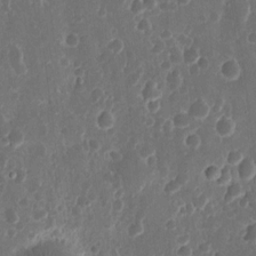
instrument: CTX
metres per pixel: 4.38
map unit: eHh
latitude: 11.5182
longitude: -72.6302
